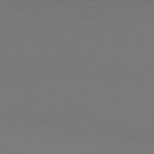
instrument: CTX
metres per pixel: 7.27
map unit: Hpe
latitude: -81.4644
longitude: 17.1054
